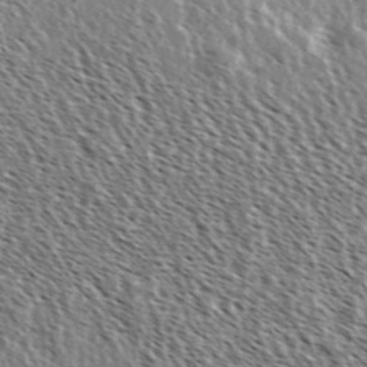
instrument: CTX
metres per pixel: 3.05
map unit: Ave
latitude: 37.1214
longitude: -112.0822
